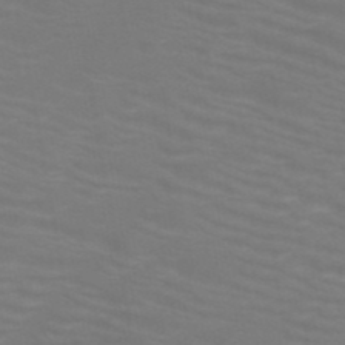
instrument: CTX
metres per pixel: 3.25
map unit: HNb
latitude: -49.8045
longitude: -50.5734
